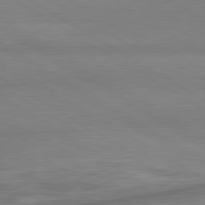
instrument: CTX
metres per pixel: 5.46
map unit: lApd
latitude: 80.6490
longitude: -178.2523
